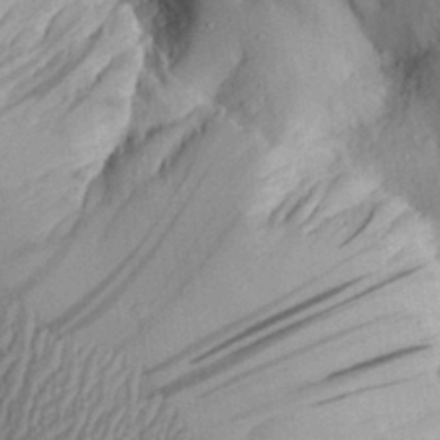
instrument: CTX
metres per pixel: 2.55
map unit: Aa
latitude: 29.5560
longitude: -132.1956
